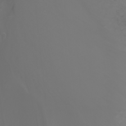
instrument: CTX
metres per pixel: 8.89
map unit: Htu
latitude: -7.3320
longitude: -71.6694
